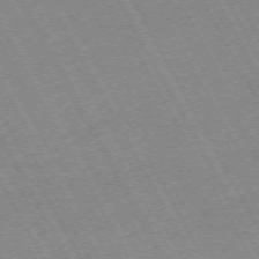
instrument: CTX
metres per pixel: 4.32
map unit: Hpe
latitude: -72.2172
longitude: 11.0298
